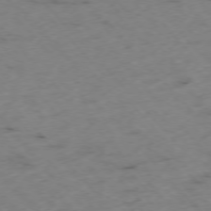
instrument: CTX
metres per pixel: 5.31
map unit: Ap
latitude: -76.5385
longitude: -60.8002
